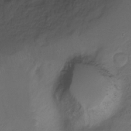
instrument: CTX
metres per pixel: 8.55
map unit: Ht
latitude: -15.9367
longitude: -42.0444
